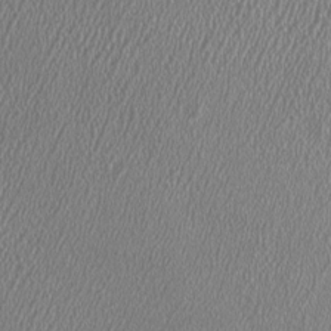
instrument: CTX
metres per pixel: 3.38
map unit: HNhu
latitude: -0.5574
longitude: 0.2362
